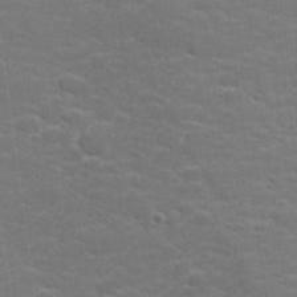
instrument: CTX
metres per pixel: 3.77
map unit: lHvf
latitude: 25.8772
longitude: 141.9367
